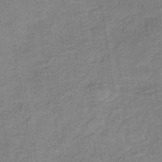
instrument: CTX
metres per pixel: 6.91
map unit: HNb
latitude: -38.6897
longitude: 50.2173
